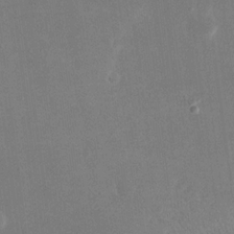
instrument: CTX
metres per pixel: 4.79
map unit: eHh
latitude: 19.0647
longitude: -70.3845
